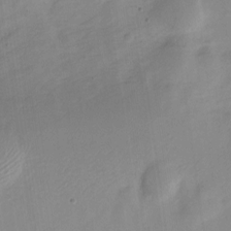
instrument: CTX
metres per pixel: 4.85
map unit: Nve
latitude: -21.6910
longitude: 107.9745
